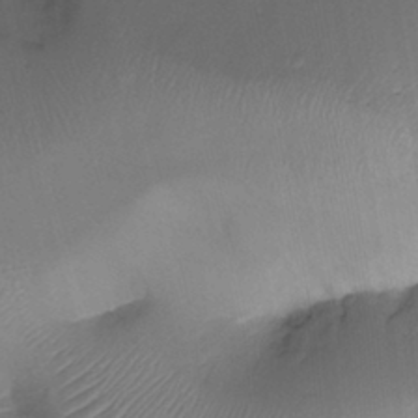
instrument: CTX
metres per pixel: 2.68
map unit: Ht
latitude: -18.2173
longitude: -44.4601
